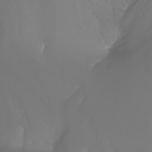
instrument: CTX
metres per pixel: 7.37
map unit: Nhu
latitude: -7.3887
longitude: -83.8583
